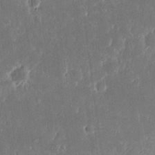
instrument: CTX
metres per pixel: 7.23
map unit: eHh
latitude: 16.6491
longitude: -73.0270
